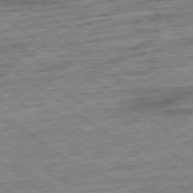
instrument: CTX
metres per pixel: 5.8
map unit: Ap
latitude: -79.1053
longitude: -48.3278
